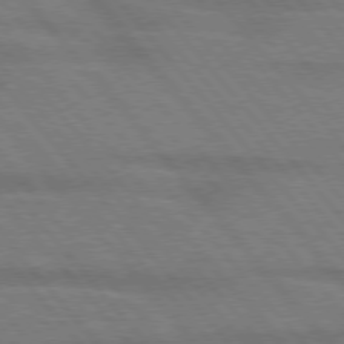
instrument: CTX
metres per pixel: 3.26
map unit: lApd
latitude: 76.0633
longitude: -83.8961
